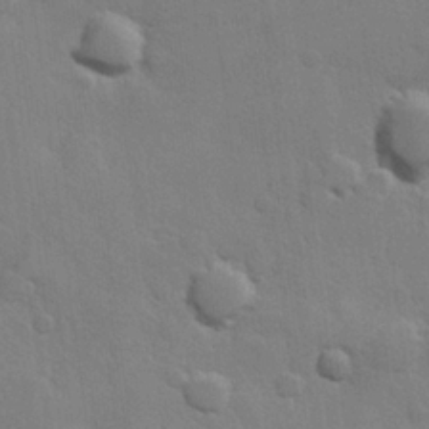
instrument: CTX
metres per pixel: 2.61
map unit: Hve
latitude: 23.4804
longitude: 148.6519
